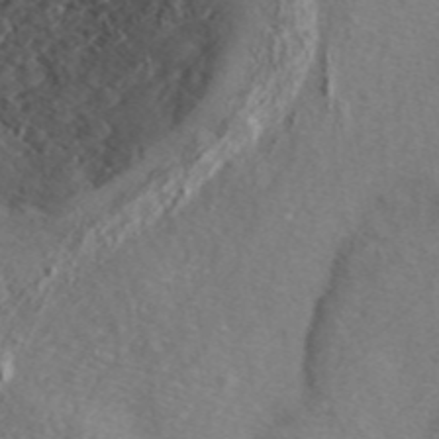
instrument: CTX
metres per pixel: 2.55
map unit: ANa
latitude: 46.1389
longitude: 49.9745
